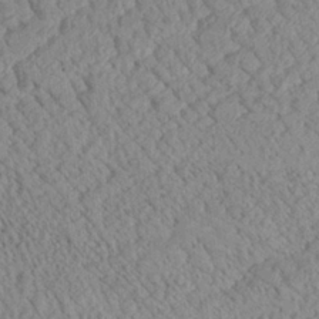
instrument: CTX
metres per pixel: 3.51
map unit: Aa
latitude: 24.6490
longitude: -134.2144
